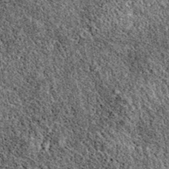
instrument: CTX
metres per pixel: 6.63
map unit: eAb
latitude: 38.7813
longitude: 110.5574
